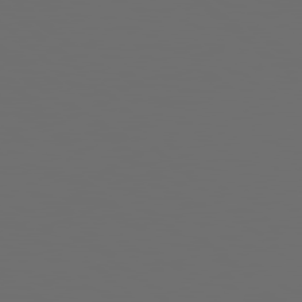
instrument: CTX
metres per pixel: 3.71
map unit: lApd
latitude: 79.9717
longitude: 120.0661
